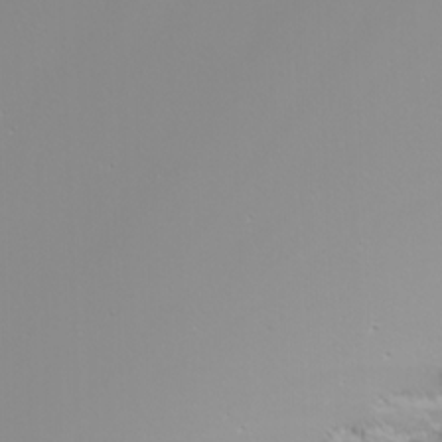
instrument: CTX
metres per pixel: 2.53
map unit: Nhu
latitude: -5.5210
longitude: -91.3860
